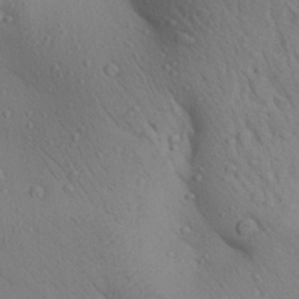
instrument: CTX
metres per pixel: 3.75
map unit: Aa
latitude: 25.8016
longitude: -148.4034
